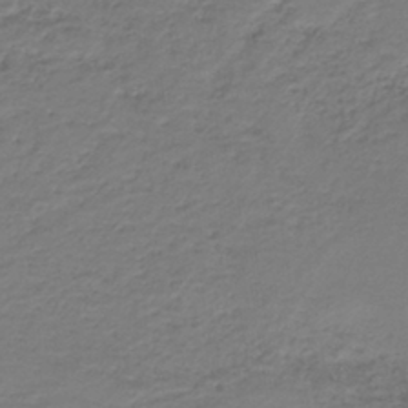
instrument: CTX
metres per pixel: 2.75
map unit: HNb
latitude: -39.4644
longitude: 50.1228
